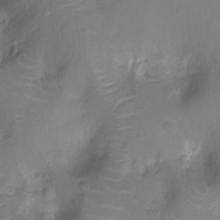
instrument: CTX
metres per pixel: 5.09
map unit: Nhu
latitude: -11.9367
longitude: -21.9339
